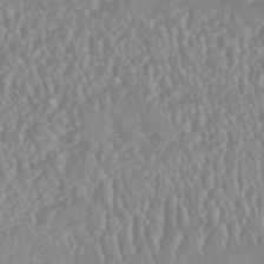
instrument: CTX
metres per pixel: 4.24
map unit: HNhu
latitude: -46.7274
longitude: 97.5210
